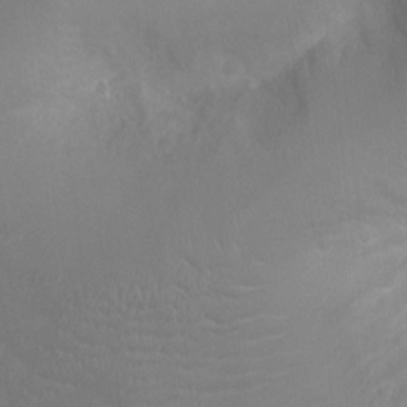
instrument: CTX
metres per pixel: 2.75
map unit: Ht
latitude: -2.8596
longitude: -16.2712
